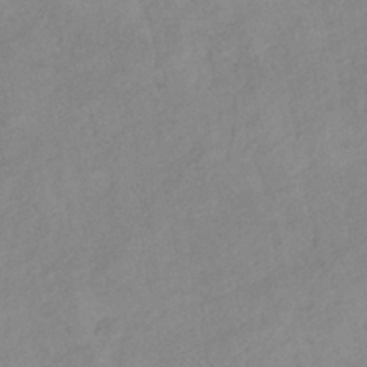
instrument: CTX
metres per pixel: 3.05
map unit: eHb
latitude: -39.2754
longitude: 82.2739
